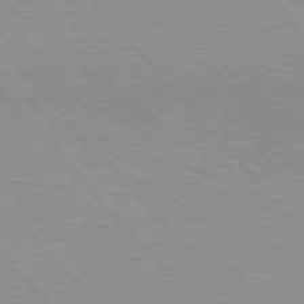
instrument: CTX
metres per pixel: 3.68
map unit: Hpe
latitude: 76.1389
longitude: -153.9528
